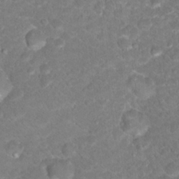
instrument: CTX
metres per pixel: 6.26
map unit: Hto
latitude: 18.1955
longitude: -37.4616
